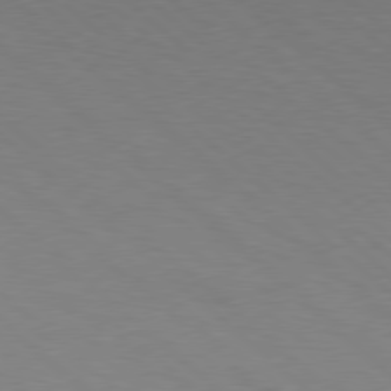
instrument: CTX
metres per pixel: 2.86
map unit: Hpe
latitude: 78.1389
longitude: -150.4034
